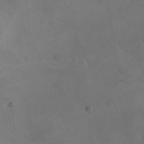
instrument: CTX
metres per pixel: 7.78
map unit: Ave
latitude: -7.9556
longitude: -122.1011
